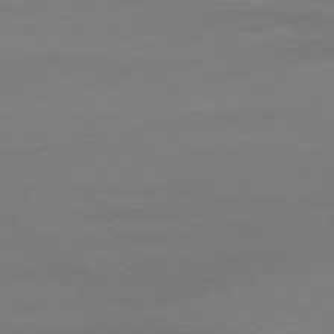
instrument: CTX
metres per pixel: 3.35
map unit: Ap
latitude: -78.3495
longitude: -95.2348
